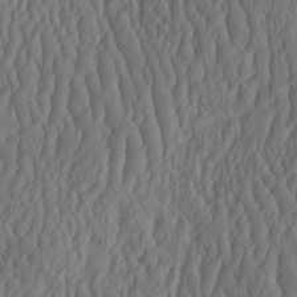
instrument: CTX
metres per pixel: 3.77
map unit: HNhu
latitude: -1.8612
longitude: 13.2565
